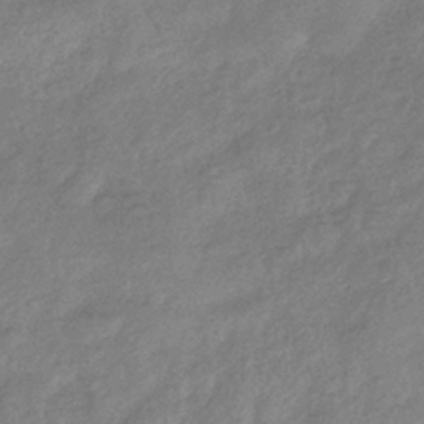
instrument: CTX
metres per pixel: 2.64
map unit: eHb
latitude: -37.3131
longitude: 80.8975
